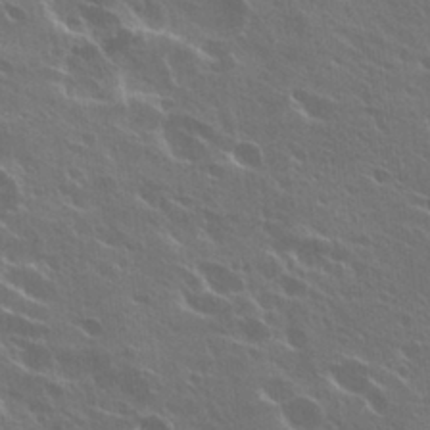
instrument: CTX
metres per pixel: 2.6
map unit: Hto
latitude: 27.7450
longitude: -41.1025
